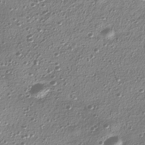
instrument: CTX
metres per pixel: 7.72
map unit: HNhu
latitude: -39.4266
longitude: 101.7477
